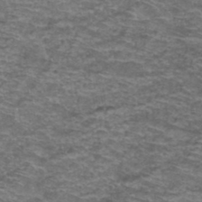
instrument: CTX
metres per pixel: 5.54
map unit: Hto
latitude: 37.8772
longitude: -42.7624
